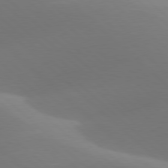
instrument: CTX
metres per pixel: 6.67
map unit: lApd
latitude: 78.1200
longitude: -50.5545
